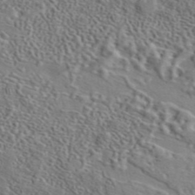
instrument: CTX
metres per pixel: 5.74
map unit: eAb
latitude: 43.4993
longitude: 114.0850
